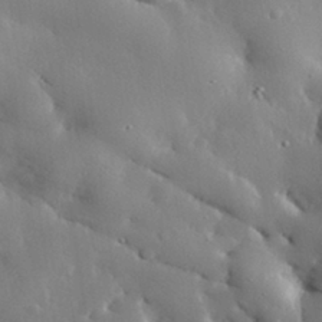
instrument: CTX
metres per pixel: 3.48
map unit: eHh
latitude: 30.4412
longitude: -80.8002
